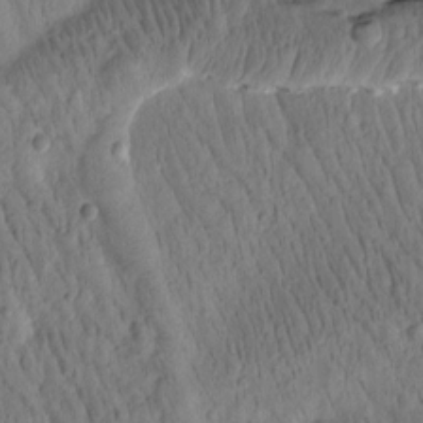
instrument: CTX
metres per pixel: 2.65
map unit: Htu
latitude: -1.8423
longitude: 171.7478
